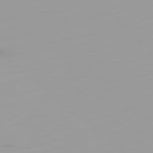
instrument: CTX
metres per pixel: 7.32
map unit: Ap
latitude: -79.5021
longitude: -69.1592
